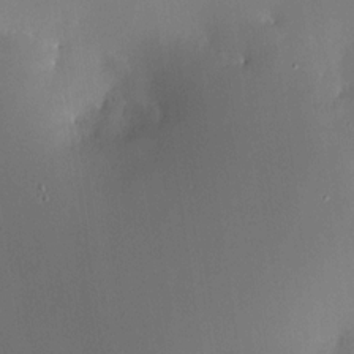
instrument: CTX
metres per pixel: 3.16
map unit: HNhu
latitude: 8.6680
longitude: 9.6722
